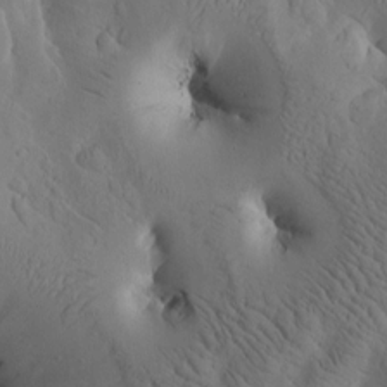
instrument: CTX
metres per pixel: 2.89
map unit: Htu
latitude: -2.6707
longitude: 169.2565
